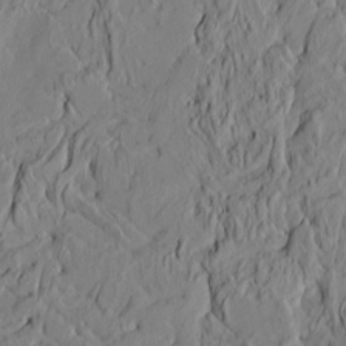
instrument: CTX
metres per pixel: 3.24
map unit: HNhu
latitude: 10.8758
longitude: 23.9178
